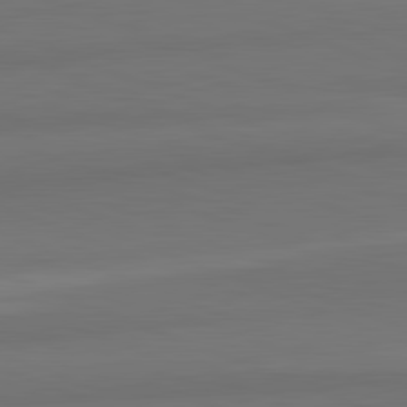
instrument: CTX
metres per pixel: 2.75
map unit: lApd
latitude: 82.2144
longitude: 176.7085
